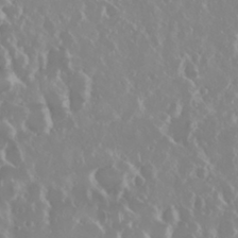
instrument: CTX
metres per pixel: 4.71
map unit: Nhu
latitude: 29.3481
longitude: -61.7827
